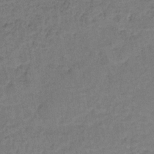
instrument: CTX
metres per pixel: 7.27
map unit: lHb
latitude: -34.9920
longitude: 65.0487
